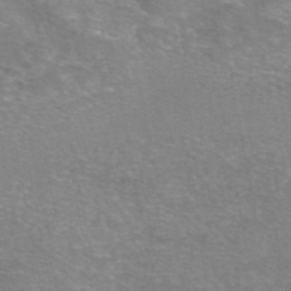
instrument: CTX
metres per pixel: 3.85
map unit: eAb
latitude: 46.4601
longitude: 102.1417
